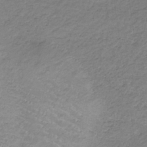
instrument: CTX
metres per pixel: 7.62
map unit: lHb
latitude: -35.7100
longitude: 71.4455
